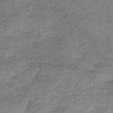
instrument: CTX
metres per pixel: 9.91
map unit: HNb
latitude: -33.3132
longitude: 58.2550
